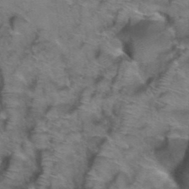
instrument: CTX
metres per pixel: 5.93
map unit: Hto
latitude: 39.1403
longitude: -44.2711
